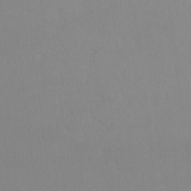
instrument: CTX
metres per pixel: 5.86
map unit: Ht
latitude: -8.6518
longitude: -33.8772
